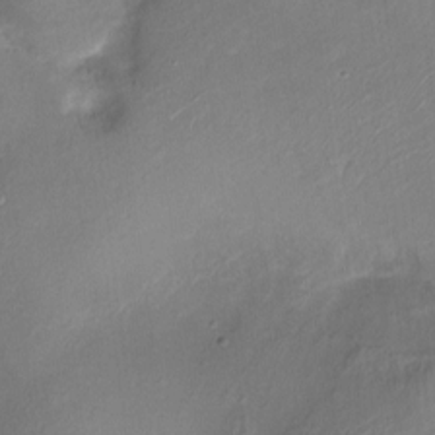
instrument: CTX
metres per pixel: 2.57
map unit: Ht
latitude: -16.3496
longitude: -42.0444
